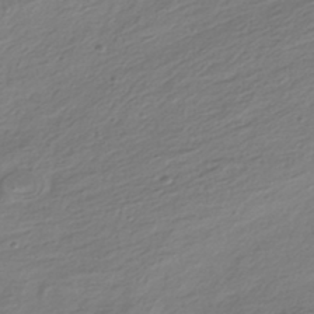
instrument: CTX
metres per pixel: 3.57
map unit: HNhu
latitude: -42.6518
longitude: 100.6140
